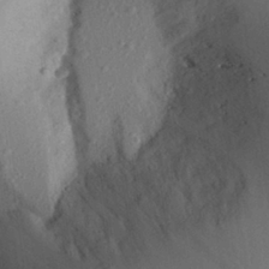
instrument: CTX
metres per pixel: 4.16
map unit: Aa
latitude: 26.4790
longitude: -146.4979
